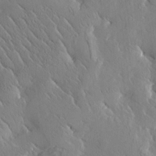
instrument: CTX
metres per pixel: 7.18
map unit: Htu
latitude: -1.4644
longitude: 175.3131
